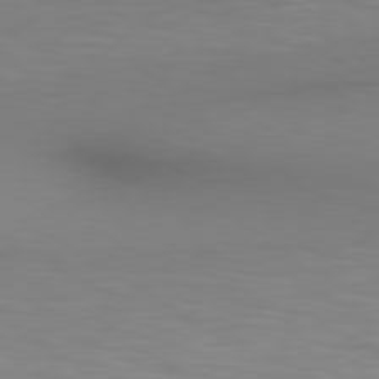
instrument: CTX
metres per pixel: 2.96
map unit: lApd
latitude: 80.1011
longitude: 120.5007
